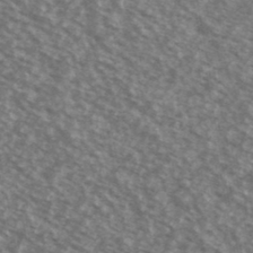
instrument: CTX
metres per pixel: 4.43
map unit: Ave
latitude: 39.0080
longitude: -111.3104
